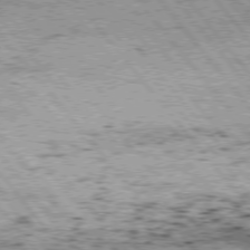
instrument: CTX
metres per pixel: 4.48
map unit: Hpe
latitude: 75.1781
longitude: -144.3089
